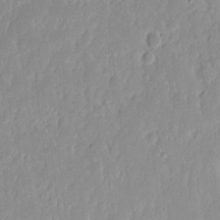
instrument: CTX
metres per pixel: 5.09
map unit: eHh
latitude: 14.7058
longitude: -72.4034
